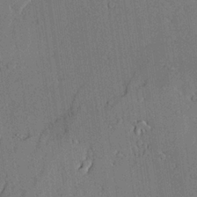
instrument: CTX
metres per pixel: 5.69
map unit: lAvf
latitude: 24.4790
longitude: -111.4049
